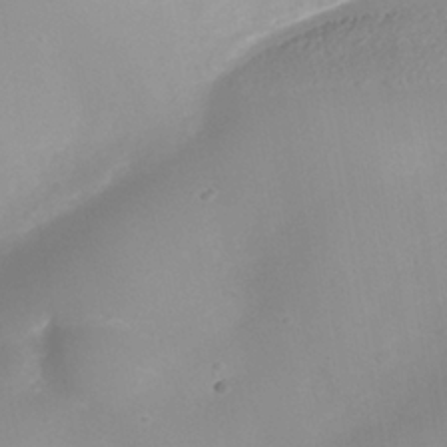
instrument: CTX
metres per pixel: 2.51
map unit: Nhe
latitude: -38.4251
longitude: -119.6316
